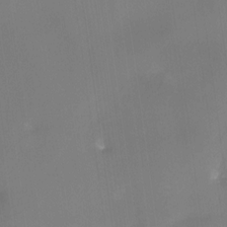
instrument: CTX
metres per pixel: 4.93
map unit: Htu
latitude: -12.7085
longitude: -46.4979
